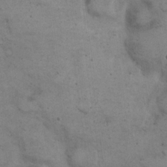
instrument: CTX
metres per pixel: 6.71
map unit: eHh
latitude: 21.8773
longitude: -60.7435
